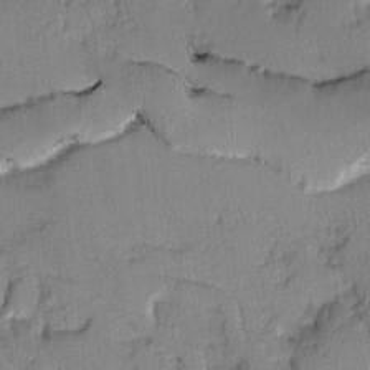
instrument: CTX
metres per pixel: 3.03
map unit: Ave
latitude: 0.4412
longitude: -110.1767
